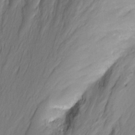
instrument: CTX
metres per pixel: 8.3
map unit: Nhu
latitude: -7.3320
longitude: -45.0080
